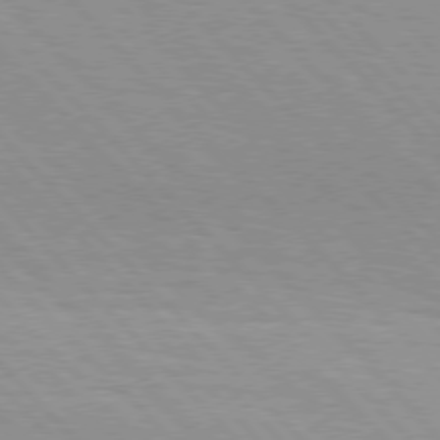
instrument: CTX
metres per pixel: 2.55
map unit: Hpe
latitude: 76.3845
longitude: -154.8002
